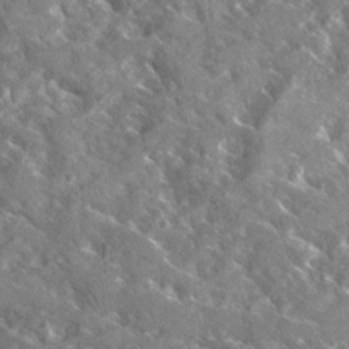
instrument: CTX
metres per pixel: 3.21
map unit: Ave
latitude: 18.2522
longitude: -130.1956
